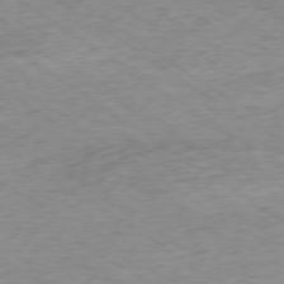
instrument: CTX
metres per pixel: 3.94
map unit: Hpe
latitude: -78.7841
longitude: -16.4034
